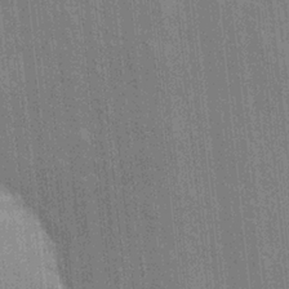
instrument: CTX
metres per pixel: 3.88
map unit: eHh
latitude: 5.2537
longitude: -74.5168
